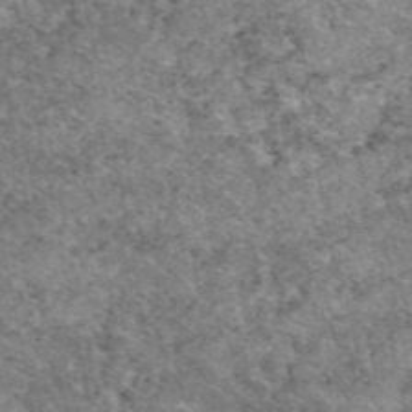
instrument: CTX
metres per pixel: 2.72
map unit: eAb
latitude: 48.5357
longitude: 113.9745
